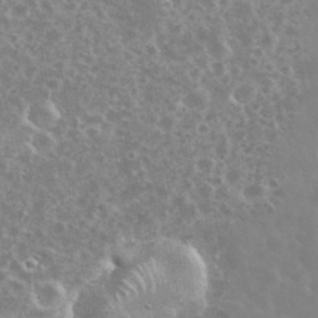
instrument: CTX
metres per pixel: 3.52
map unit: eHh
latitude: 35.3481
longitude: -60.2900
